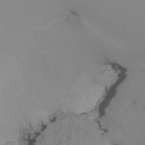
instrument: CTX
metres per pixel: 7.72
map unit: Nhu
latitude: -6.9352
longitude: -93.0458
